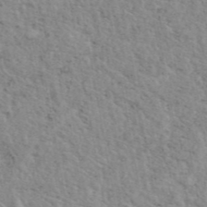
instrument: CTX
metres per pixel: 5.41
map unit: eAb
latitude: 44.3089
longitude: 113.5588
